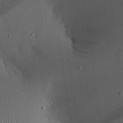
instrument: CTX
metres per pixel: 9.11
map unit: Aa
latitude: 25.1025
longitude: -135.4615
